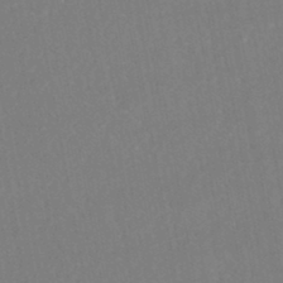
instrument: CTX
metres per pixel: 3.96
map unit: ANa
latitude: -45.1998
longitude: 104.3117
